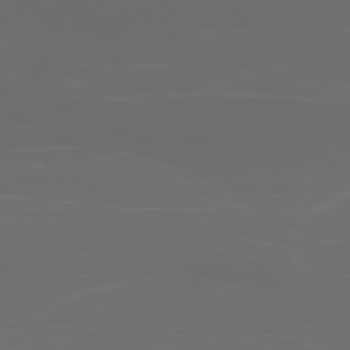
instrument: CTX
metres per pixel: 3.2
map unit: Ap
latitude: -78.6518
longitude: -70.4412
